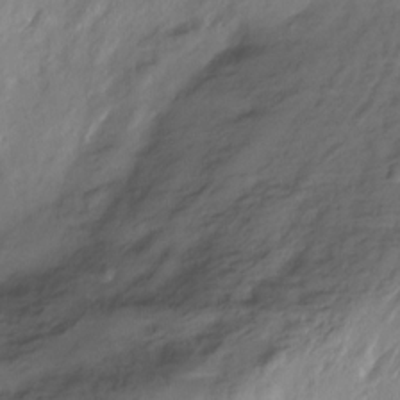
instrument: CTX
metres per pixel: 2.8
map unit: Ht
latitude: -15.1431
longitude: -44.9702
